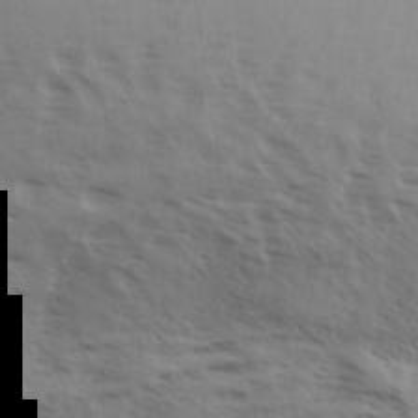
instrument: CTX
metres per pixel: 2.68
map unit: eHh
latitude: 36.1956
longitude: -139.3104
